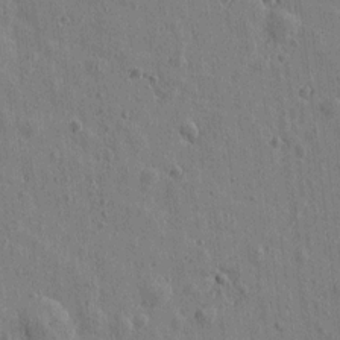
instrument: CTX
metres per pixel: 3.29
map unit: Htu
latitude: 0.1577
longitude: -175.7828
